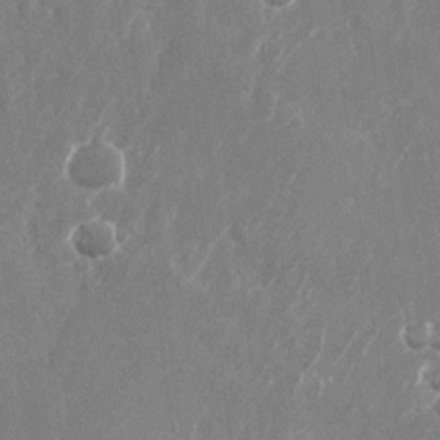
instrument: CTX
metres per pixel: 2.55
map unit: Nhu
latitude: -26.3306
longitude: -72.0444
